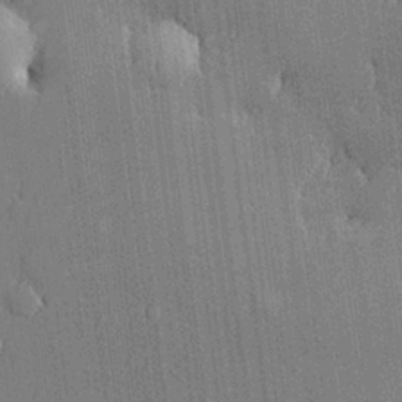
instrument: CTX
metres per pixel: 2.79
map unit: lHvf
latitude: 21.4805
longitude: 143.5777
